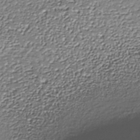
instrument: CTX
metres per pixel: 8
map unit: Nhe
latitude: -37.5777
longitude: -88.3090
